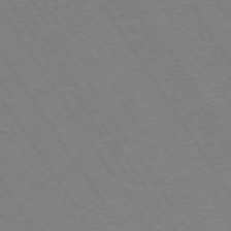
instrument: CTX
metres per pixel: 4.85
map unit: Ap
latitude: -73.8044
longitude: -70.8947
